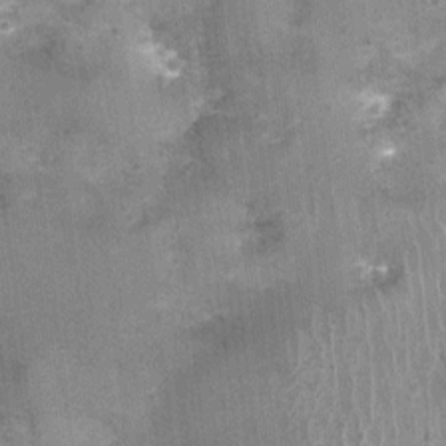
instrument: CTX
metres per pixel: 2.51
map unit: Nhu
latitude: 1.0458
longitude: -17.5749
